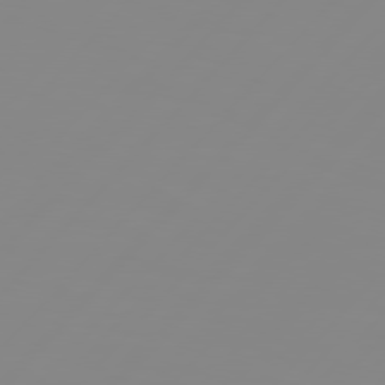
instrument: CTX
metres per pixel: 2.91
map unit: Hpe
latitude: 77.3481
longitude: -139.7072
